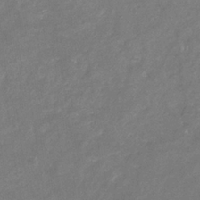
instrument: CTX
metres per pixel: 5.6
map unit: eHb
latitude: -33.6722
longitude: 73.5399
